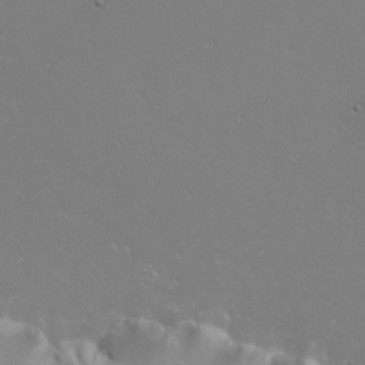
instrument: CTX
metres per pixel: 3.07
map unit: Nhu
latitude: -7.1998
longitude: -64.2900
